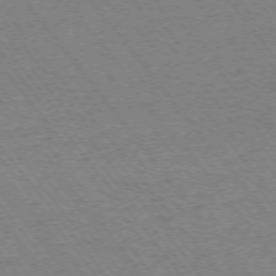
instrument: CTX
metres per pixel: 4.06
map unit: Ap
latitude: -74.9353
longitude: -82.1388
